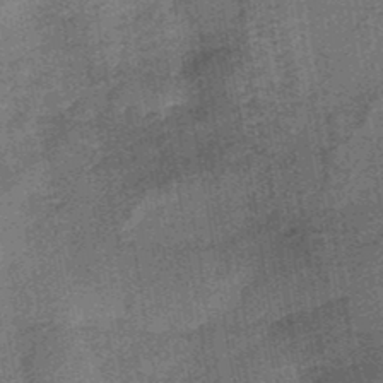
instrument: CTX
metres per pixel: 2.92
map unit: HNb
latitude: -36.0661
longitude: 57.3887
